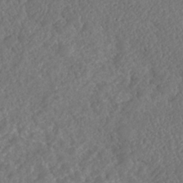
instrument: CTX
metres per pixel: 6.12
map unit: HNhu
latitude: -36.6896
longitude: 33.0865
